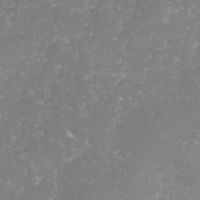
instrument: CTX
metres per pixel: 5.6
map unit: lHvf
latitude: -16.0850
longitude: -98.2900
